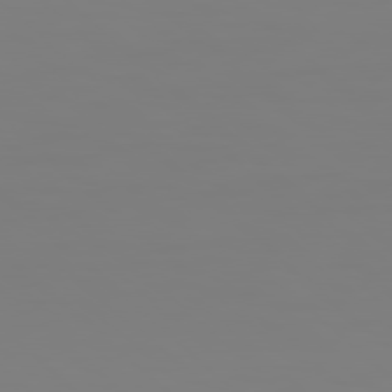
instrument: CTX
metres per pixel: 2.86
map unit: Hpe
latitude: 78.3468
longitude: 178.4629
